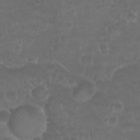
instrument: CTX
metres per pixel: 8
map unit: Nhu
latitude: 26.5735
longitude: -52.5357
